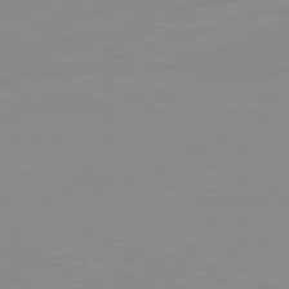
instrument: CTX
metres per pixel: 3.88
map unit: Ap
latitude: -78.2739
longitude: -99.3859
